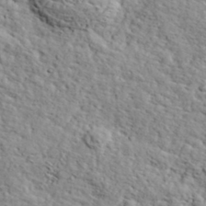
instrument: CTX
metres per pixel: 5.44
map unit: eHh
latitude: 37.4427
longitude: -80.6490
